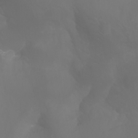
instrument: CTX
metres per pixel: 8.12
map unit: Aa
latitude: -10.8030
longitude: -68.2522
